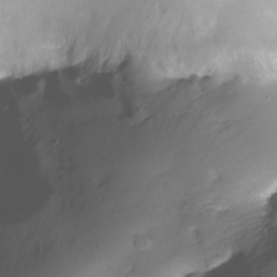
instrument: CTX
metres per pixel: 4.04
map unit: Nhe
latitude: -35.7667
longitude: -144.8947
